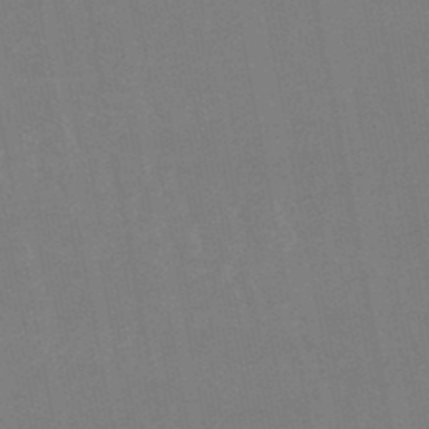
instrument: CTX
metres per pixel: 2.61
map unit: eHb
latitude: -46.5573
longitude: 78.6896
